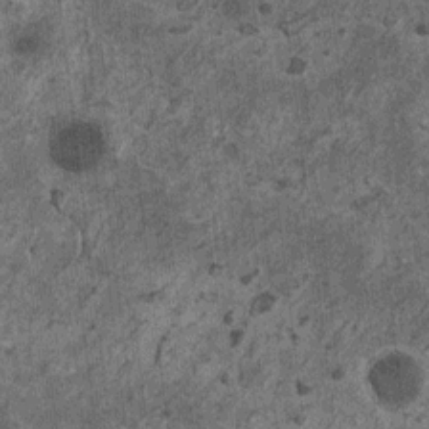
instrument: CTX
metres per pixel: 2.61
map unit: HNhu
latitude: 0.4601
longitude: 5.1242
